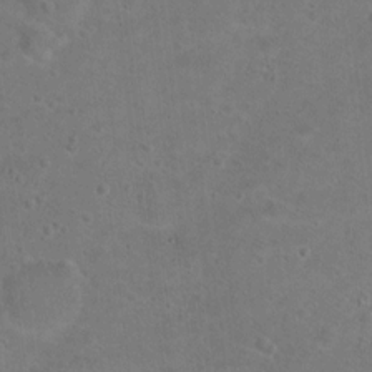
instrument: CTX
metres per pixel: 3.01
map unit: Hto
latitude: 16.3845
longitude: -37.5938
